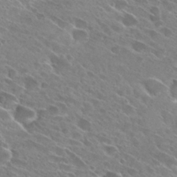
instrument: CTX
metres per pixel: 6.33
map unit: Hto
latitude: 28.5734
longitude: -43.7639
